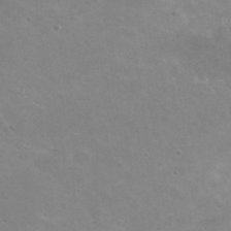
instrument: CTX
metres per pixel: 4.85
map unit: Hto
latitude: 31.3482
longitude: -47.7450
